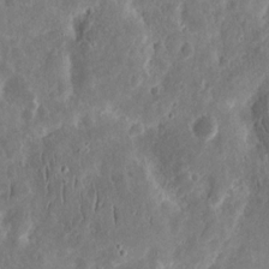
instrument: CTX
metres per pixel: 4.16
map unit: eHh
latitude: 12.7813
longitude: -73.6883
